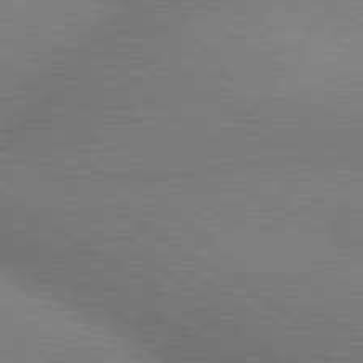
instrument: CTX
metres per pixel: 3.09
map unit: lApd
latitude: 79.8206
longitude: -152.9136
